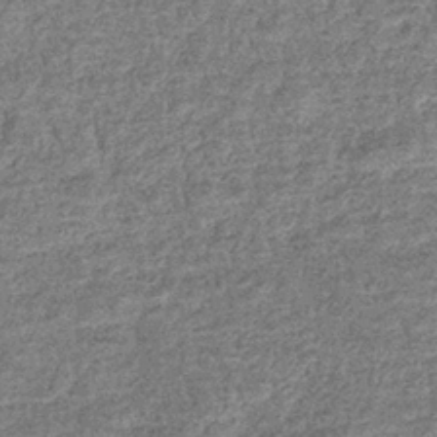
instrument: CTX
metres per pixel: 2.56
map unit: eHb
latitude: -36.8219
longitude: 80.1795
